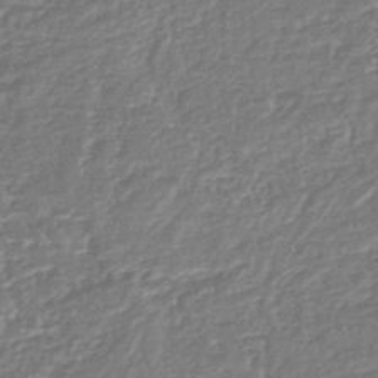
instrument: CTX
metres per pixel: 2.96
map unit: lHb
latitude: -45.8233
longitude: 73.5966
